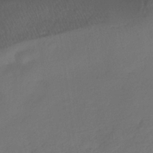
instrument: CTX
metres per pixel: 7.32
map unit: eHh
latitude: -39.3510
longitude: -28.2144
